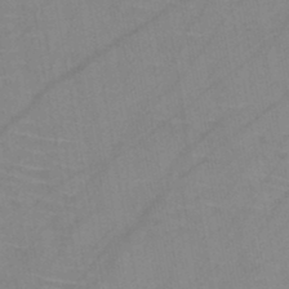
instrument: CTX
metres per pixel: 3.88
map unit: HNb
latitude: -45.1242
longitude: -40.7813
